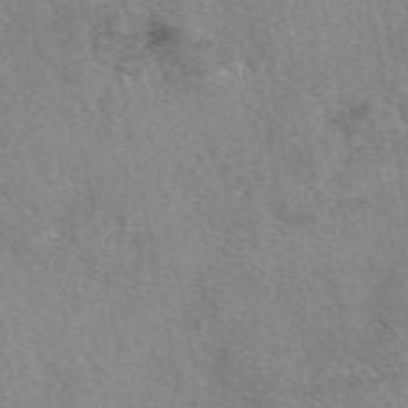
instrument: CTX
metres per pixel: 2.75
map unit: eAb
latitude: 48.5924
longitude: 111.4076
